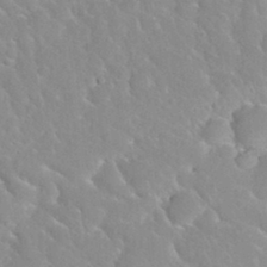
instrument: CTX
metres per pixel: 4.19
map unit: Nhu
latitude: 30.2901
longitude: -51.0269
